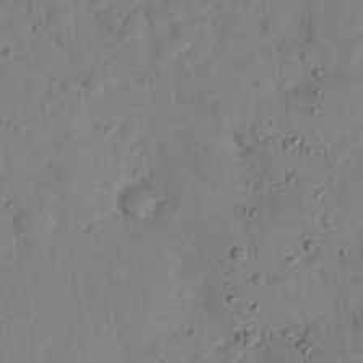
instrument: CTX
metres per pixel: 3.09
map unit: Nhu
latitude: 24.9513
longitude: -73.7828
